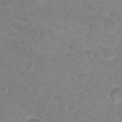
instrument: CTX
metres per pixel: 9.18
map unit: Hto
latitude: 17.9150
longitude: -34.4034
